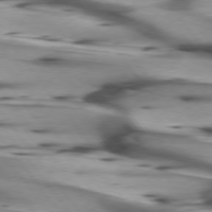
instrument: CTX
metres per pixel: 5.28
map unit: lApd
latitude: 75.8772
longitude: -64.8947
